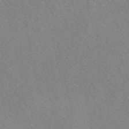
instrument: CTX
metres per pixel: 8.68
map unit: eAb
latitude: 49.0647
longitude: 107.1242
